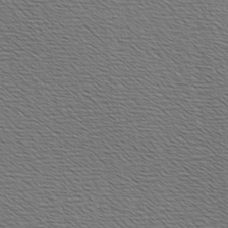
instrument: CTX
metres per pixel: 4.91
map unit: Hve
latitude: 3.3670
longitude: -125.1214
